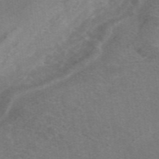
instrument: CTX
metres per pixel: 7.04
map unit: eAb
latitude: 47.9339
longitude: 115.3321
